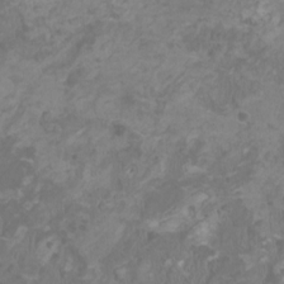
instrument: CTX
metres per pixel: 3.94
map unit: HNhu
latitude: 1.5938
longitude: -1.7071
